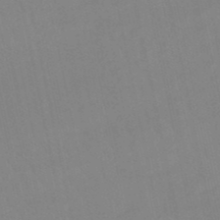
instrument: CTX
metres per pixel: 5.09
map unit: lHb
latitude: -48.4818
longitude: 84.0094
